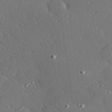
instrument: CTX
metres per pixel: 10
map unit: Hve
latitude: 27.5560
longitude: -92.2522
